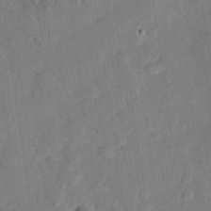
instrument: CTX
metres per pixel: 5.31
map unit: eHh
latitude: 26.9892
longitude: -82.4601
